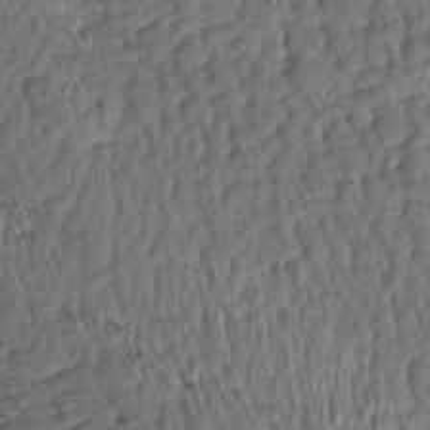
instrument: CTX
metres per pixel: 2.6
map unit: Aa
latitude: 13.3482
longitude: -144.0822
